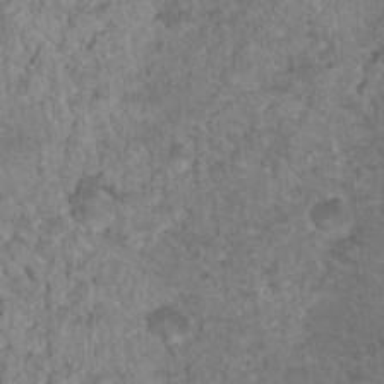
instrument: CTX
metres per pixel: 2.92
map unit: Nhu
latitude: 17.6127
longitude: -31.4616
